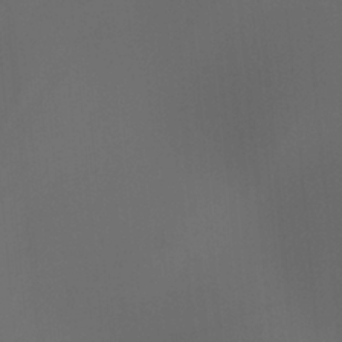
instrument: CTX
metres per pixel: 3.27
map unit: Htu
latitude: -13.1431
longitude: -71.6127
